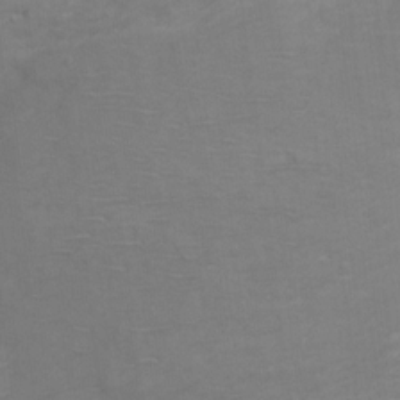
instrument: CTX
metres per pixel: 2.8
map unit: Hto
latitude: 6.8947
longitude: -35.7260
